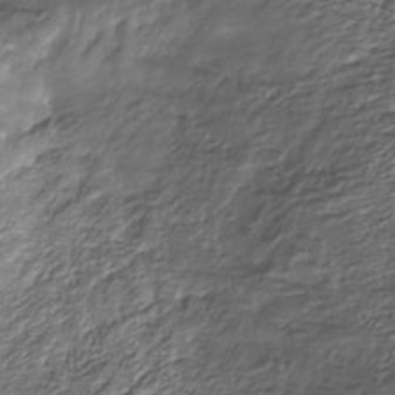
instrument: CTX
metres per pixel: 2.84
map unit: Nhe
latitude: -37.6910
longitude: -87.9717
